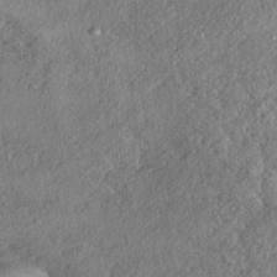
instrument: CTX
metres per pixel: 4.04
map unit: eHh
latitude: -41.4643
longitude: 121.4643
